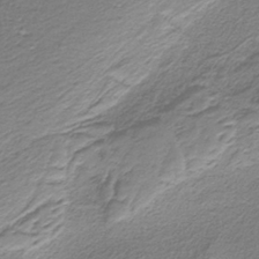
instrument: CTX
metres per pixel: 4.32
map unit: HNb
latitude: -37.2187
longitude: 53.8989
